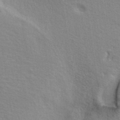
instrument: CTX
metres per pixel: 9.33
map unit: ANa
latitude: 39.3859
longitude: 28.8786
